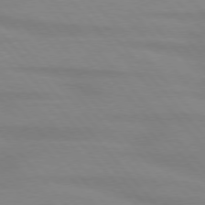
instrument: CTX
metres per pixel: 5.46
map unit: lApd
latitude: 76.2333
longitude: -84.0633
